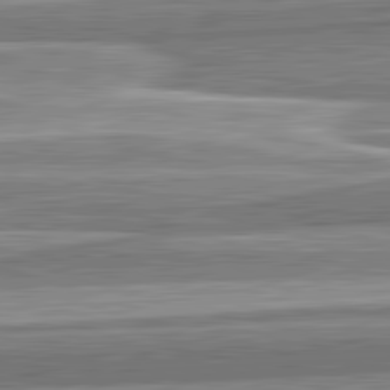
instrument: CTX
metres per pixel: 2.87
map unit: lApd
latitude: 82.7813
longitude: 167.8989
